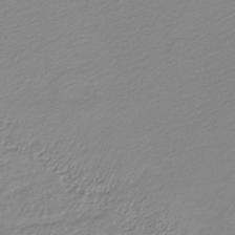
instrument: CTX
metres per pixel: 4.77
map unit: lHb
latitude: -40.8597
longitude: 70.2551
